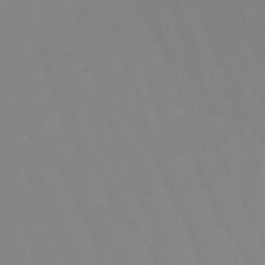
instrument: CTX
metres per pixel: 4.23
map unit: lHb
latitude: -49.4833
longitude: 81.6722
